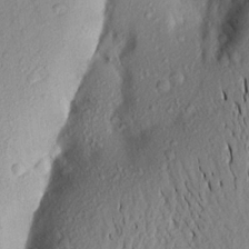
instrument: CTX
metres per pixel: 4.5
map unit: Aa
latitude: 18.4034
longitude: -148.6868
